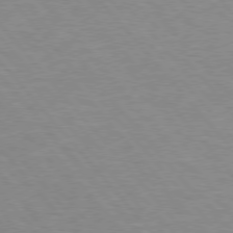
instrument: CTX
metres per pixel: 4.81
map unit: Hpe
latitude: 75.7639
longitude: -155.1592
